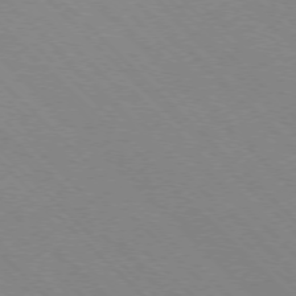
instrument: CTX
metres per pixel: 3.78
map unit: Ap
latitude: -77.2565
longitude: -66.4601
